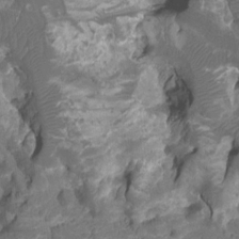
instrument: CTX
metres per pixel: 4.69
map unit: HNhu
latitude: -20.9352
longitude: 85.3131
